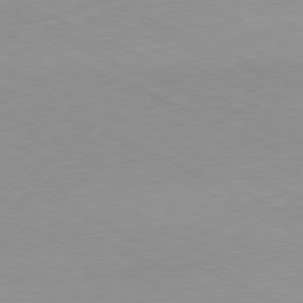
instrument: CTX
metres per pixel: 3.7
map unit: Ap
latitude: -81.4833
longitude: -69.4427
